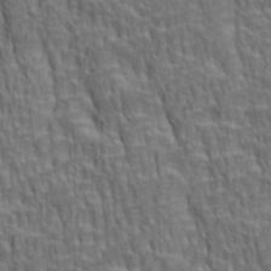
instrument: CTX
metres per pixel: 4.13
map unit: lAa
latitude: 3.8205
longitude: -115.3859
